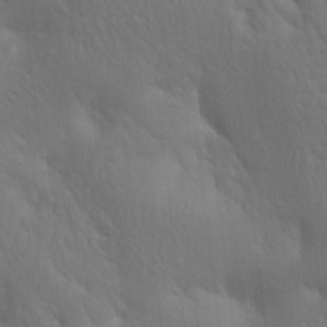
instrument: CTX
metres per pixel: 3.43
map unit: lAa
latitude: 21.2915
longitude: -138.3656
